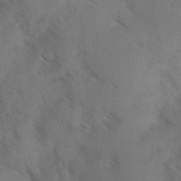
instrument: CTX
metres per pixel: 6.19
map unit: Ave
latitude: -0.1039
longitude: -111.4238
